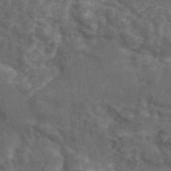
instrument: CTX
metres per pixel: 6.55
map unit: ANa
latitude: 45.4615
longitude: 27.0675
